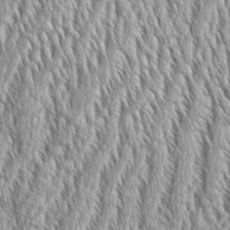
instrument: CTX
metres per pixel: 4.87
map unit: Aa
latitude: 8.7246
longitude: -129.9528
